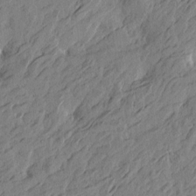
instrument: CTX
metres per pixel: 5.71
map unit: Htu
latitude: -4.9541
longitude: -178.9892
